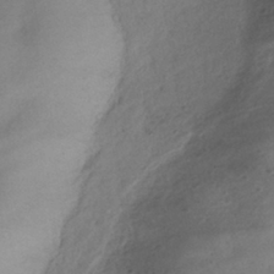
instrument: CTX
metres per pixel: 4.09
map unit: HNhu
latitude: -40.3873
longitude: 99.0108
